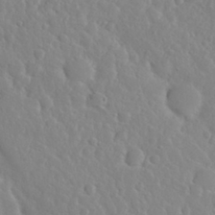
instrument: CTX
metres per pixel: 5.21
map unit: Nhu
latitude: 29.2915
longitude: -55.5749
